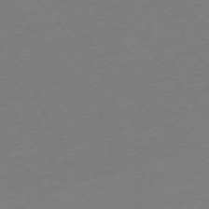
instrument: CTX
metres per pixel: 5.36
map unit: Ap
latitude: -74.8219
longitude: -71.9150
